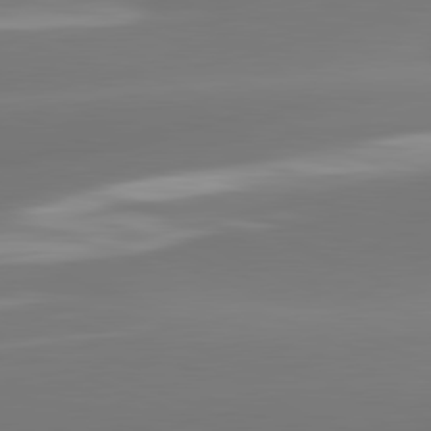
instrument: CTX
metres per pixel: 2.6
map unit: lApd
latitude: 81.6316
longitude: -161.2159
